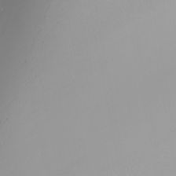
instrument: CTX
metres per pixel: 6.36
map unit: Nhu
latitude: -6.7274
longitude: -83.5749
